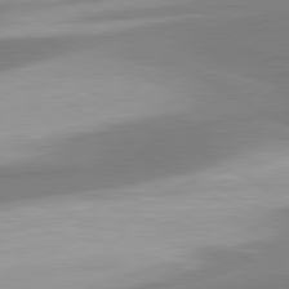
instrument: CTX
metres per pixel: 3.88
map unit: lApd
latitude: 80.5168
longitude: 177.2187
